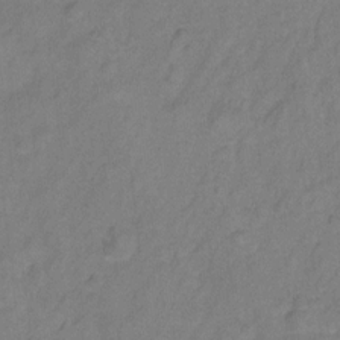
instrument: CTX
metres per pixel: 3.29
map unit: Hto
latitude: 7.7072
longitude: -37.8395
